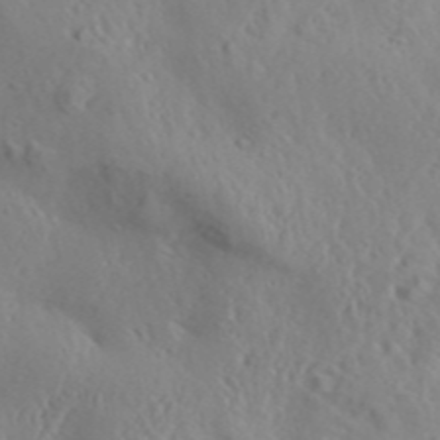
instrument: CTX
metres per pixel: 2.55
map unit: Aa
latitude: 30.7625
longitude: -136.1578
